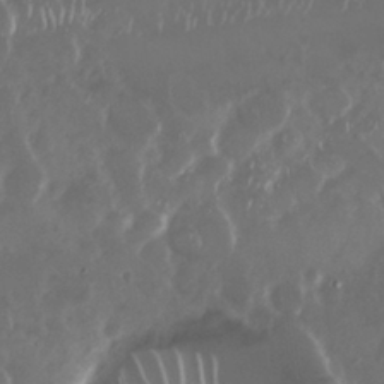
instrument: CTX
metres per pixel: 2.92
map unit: Nhu
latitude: 29.4615
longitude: -58.8569
